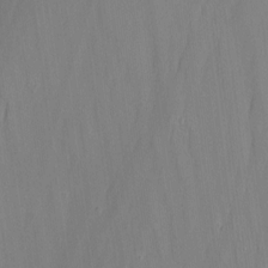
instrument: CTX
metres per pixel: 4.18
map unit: Nhu
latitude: -15.1243
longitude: -57.0647
